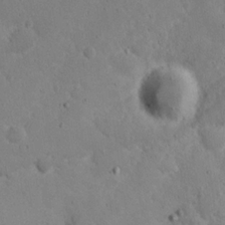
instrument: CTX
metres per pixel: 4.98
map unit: Nhu
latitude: 21.1970
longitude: -72.3846
